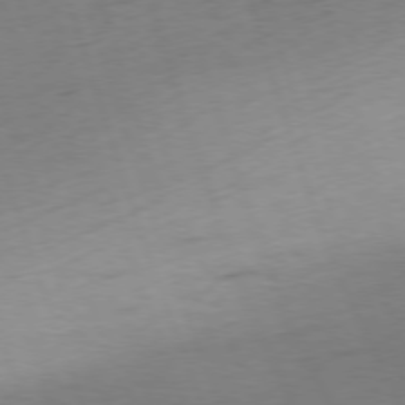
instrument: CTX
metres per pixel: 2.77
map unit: Ap
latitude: -75.8612
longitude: -73.3482
